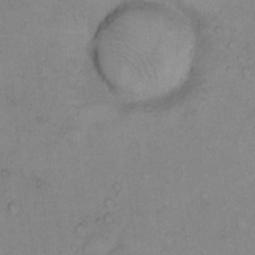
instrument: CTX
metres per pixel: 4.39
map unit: Hto
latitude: 6.5168
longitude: -61.4426
